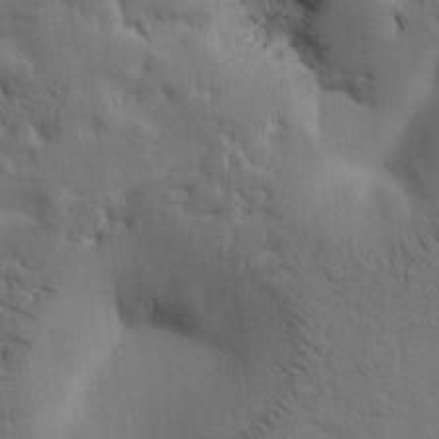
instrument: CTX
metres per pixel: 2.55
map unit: Htu
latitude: -2.0661
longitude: 170.0661
